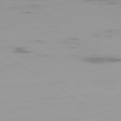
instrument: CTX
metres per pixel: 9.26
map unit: Ap
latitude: -79.6910
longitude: -102.7246
